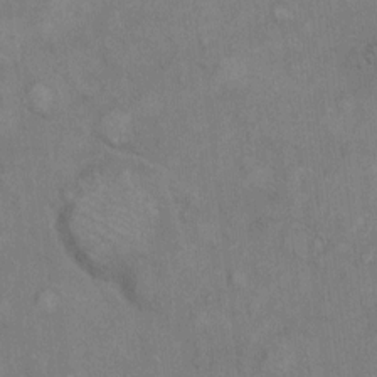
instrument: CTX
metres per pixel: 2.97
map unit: eHh
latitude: 7.9339
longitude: -62.8380
